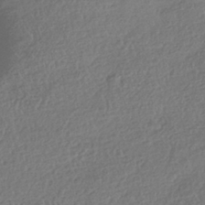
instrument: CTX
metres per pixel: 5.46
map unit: HNhu
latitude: -41.6533
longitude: 98.3873
